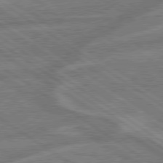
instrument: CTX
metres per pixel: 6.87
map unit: lApd
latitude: 79.1781
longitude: -165.2726
